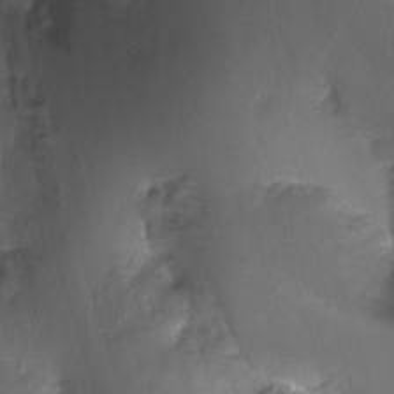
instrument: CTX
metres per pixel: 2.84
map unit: Ht
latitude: -18.9542
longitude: -44.6112
